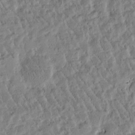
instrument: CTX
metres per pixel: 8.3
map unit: Htu
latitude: -3.0486
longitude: 176.2551
